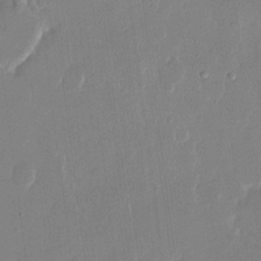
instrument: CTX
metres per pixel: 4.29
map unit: eHh
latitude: 14.6302
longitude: -69.9906
